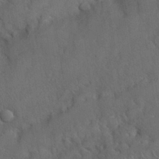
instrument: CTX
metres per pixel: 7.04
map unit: Nhu
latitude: 26.1389
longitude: -70.1767
